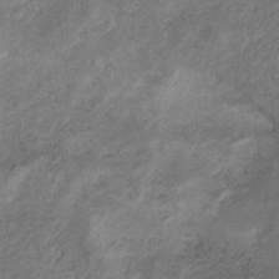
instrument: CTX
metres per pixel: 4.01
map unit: HNb
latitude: -32.5763
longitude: 61.6722
